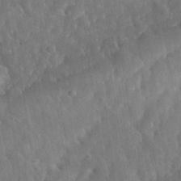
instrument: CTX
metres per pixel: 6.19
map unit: eHh
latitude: 33.2726
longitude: -78.3468
